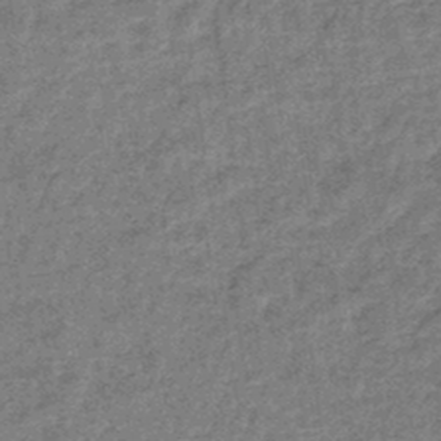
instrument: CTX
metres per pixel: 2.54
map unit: lHb
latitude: -44.5196
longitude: 66.5763
